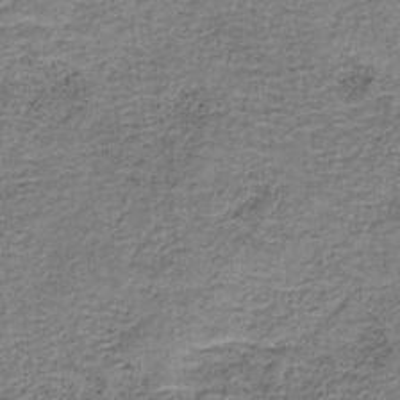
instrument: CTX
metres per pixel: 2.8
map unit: HNb
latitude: -35.2754
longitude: 53.0297
